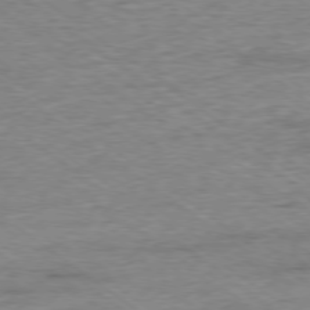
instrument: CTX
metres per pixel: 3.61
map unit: Ap
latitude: -78.1039
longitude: -82.0444
